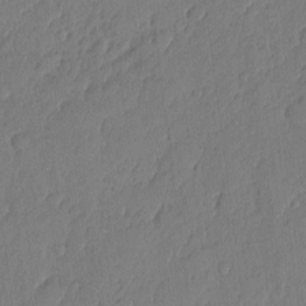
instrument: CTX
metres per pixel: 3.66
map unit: eHh
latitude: 4.3845
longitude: -75.9528
